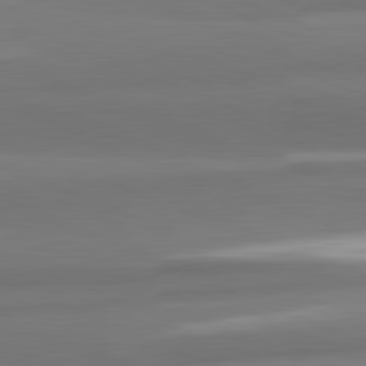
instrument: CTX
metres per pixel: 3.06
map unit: lApd
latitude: 82.2711
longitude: 177.8989
